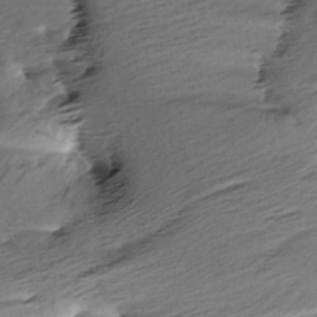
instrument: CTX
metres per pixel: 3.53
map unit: Aa
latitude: 6.3278
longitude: -137.0648
